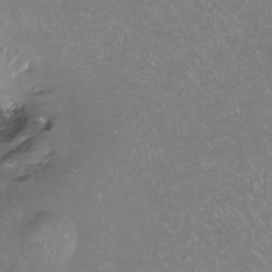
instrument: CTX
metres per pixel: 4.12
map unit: Hto
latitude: -13.8800
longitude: -42.2901
